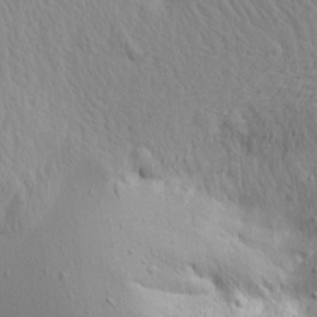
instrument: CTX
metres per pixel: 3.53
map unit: Aa
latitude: 14.9514
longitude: -141.6693
